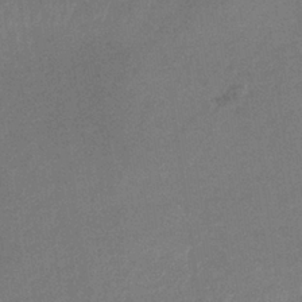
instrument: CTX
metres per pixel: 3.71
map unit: lHb
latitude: -34.8408
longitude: 68.3306
